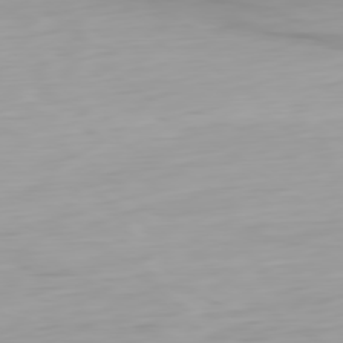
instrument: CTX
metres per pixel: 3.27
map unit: Ap
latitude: -79.8989
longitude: -68.2712
